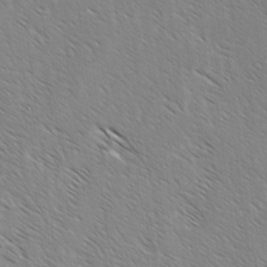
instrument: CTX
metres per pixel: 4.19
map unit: lAvf
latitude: -3.3131
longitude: -113.2915
